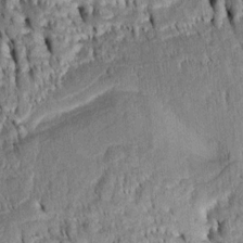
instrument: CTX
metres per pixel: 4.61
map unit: Htu
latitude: -4.3684
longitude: 152.2550
